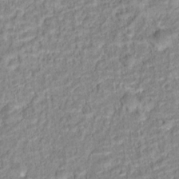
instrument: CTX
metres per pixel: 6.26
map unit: Hto
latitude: 16.5168
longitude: -37.0648
